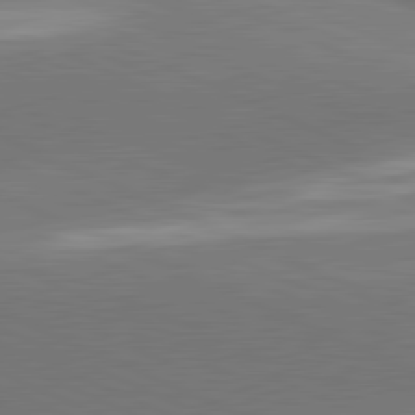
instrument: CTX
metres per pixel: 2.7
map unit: lApd
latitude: 81.7827
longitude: -155.0269
